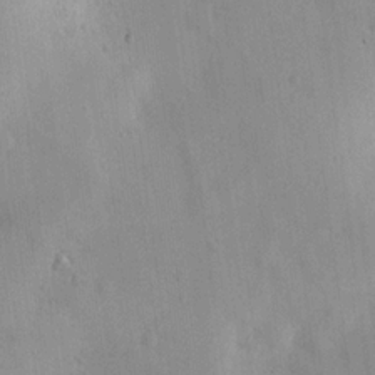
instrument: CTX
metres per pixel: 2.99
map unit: lHvf
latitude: 14.9136
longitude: 179.5777
